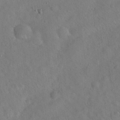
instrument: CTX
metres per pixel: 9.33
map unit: Hto
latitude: 19.8394
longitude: -53.7261
